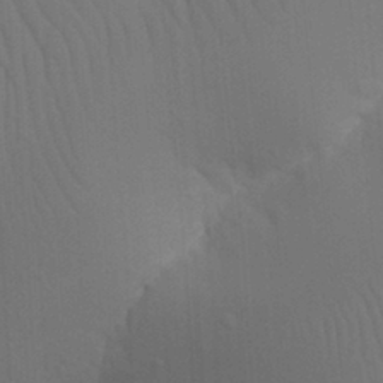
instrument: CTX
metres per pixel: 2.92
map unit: Nhu
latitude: 21.7639
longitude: -73.8584
